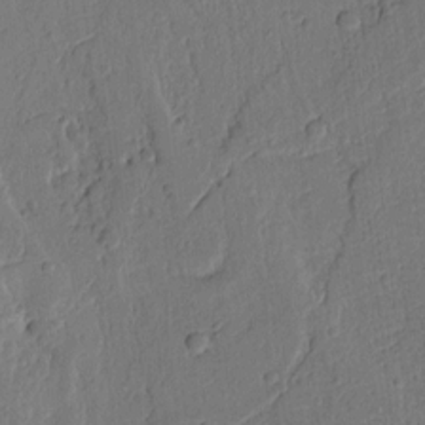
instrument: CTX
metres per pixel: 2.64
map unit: Ht
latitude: 9.7639
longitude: -78.0633
